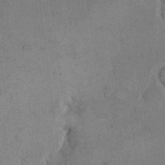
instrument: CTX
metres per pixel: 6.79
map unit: eHh
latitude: 15.1970
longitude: -68.0444
